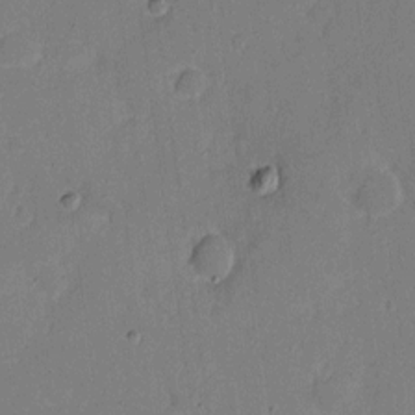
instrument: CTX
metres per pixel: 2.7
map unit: eHh
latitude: 6.5357
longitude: -66.8569
